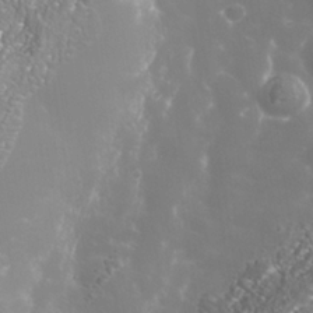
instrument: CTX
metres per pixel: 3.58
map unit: Nhe
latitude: -36.1227
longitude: -91.0836
